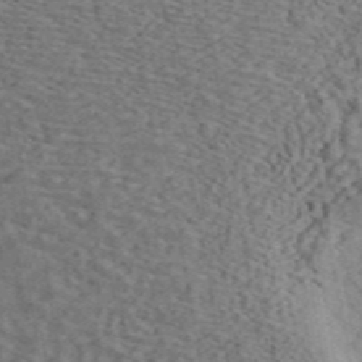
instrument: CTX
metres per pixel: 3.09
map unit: ANa
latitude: 45.0836
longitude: 45.6911
